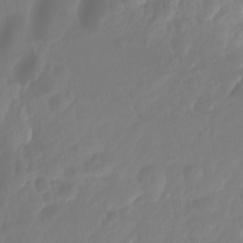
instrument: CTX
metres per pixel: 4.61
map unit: Ht
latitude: -14.3684
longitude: -57.0269
